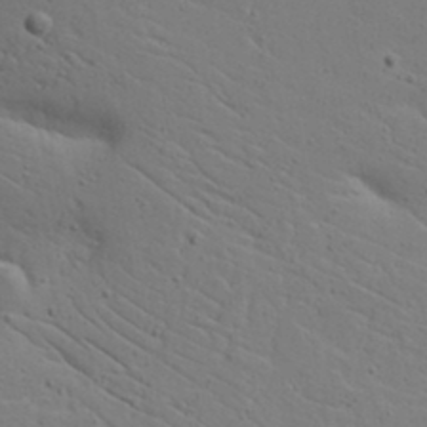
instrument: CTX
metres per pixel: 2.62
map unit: Aa
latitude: 17.0081
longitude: -125.6505
